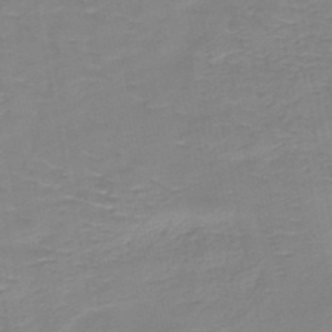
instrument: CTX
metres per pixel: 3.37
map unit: HNb
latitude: -49.3510
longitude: -47.0270
